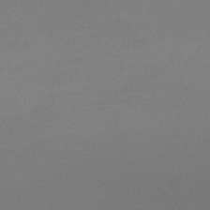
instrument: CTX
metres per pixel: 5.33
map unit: lHb
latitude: -48.6141
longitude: 66.2928
